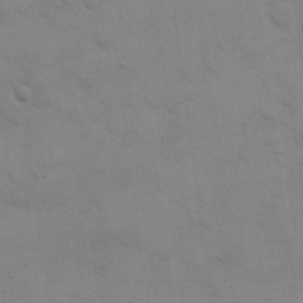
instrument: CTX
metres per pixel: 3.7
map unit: eHh
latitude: 17.9339
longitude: -66.6679
